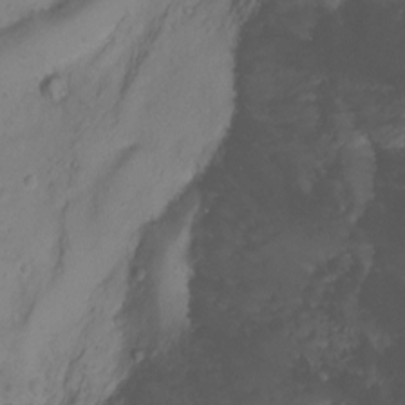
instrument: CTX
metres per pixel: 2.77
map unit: Ht
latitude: 2.2522
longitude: -34.1955
